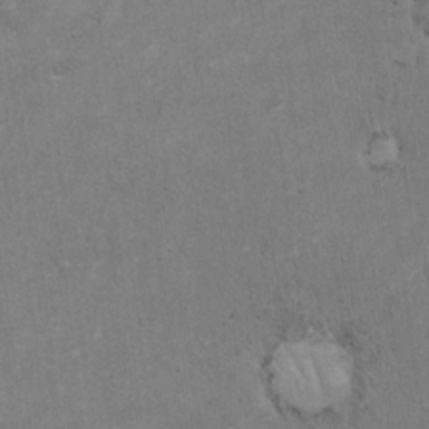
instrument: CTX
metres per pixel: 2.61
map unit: Hto
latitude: 18.1011
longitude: -61.1970
